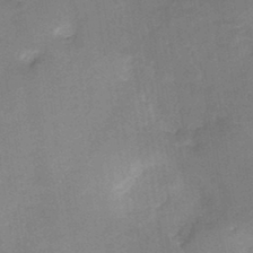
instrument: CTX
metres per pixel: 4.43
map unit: HNb
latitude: -44.6141
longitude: -38.3845
